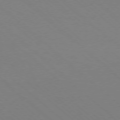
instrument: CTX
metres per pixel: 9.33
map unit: Ap
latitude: -78.3117
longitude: -90.5735
